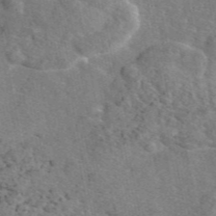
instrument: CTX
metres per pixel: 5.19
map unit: eAb
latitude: 46.1200
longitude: 113.0487
